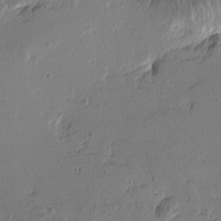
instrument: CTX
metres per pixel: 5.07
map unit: Htu
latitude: -2.2928
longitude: -178.1200
